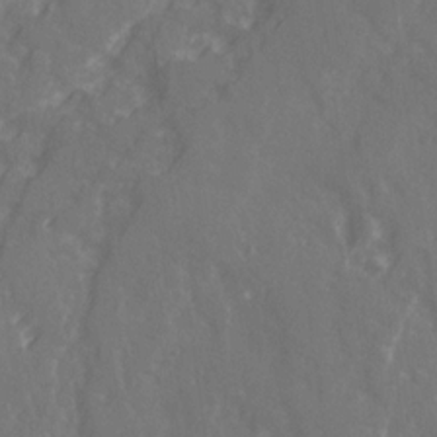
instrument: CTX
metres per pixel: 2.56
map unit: Ave
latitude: 21.2348
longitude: -132.0633
